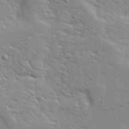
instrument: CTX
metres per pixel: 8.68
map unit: Ave
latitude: 13.7450
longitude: -139.1781
